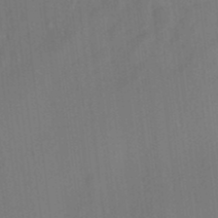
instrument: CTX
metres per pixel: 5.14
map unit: eHh
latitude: 4.7624
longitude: -73.8206
